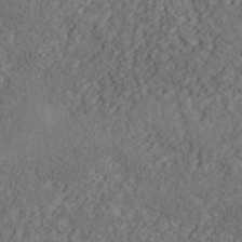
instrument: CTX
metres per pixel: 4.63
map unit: Nhe
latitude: -40.5385
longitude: -111.0270
